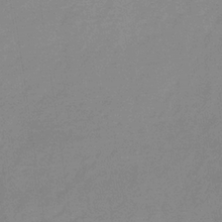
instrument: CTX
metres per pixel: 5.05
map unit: HNb
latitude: -32.4440
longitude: 57.3321
